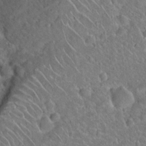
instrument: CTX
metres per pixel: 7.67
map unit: Hto
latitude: 20.1011
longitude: -50.4034
